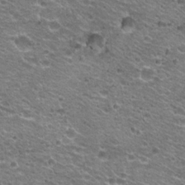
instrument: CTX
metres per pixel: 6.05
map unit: Hto
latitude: 21.6316
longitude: -32.8569
